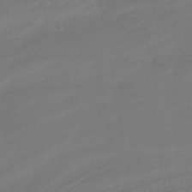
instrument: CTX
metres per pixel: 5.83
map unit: HNhu
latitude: -42.2172
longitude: 104.9541
